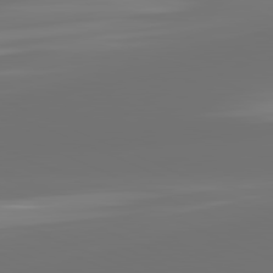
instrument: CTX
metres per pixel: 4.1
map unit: lApd
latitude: 82.0255
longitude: -166.5356
